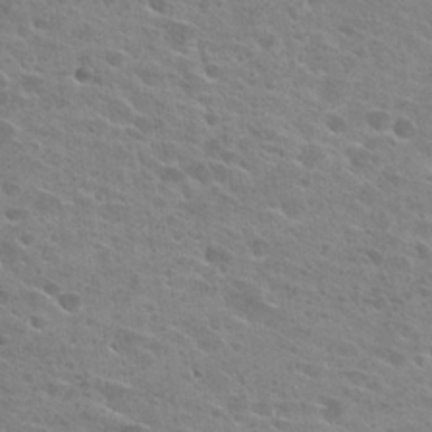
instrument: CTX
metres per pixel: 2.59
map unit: Hto
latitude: 24.1955
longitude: -42.6302
